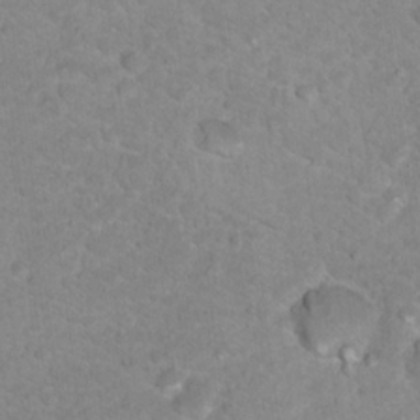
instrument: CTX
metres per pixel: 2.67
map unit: Nhu
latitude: 17.1781
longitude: -31.8395
